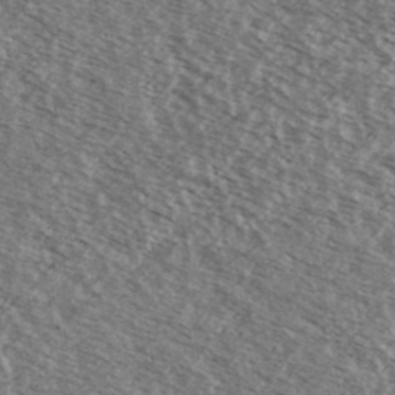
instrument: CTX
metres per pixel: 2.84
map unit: Ave
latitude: 38.7246
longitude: -109.2537
